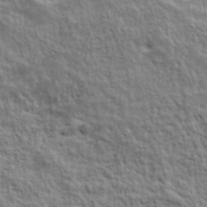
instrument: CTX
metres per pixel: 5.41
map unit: lHvf
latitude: 38.9325
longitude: -89.3860
